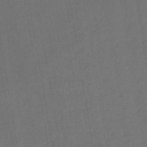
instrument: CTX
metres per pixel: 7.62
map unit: lHb
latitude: -43.7288
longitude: 60.9920
